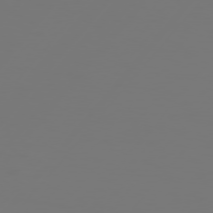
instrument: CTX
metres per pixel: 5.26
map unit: Hpe
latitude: 76.1200
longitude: -140.1011
